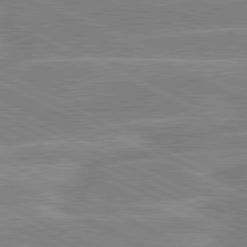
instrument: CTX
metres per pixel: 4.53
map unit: lApd
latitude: 80.8191
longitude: -125.5560
